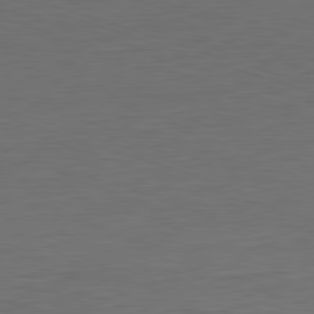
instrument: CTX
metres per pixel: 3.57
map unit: Ap
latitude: -82.1417
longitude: -77.5938
